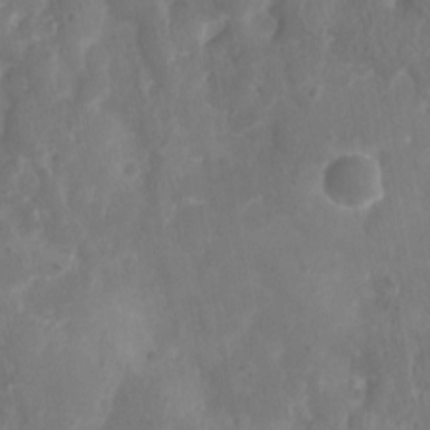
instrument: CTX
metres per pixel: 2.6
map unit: Nhu
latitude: 3.4237
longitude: -15.4049
